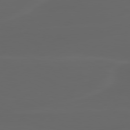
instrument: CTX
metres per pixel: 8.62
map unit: lApd
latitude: 80.1011
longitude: -116.0444
